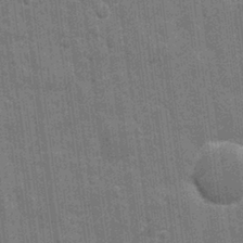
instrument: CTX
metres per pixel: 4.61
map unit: eHh
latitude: 7.6505
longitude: -74.5546
